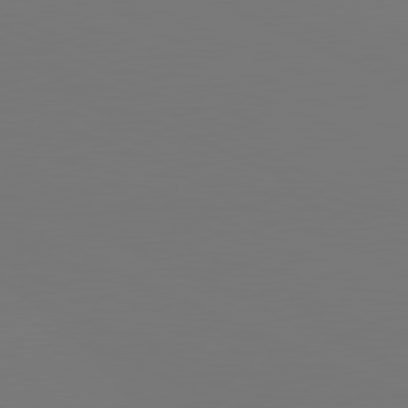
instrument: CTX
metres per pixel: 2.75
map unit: lApd
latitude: 81.1214
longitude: 147.5021
